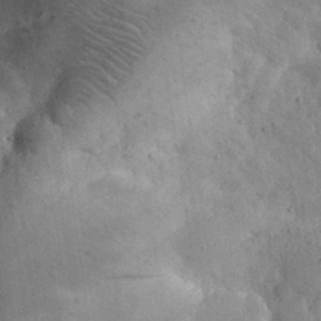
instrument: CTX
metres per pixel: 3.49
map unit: eHh
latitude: 30.6491
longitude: -68.6680
